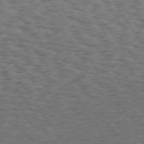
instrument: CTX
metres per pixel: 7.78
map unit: Hpe
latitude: 74.3467
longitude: -133.8394
